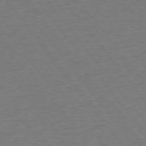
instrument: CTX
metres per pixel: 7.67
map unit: Ap
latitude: -75.1620
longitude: -89.1404
